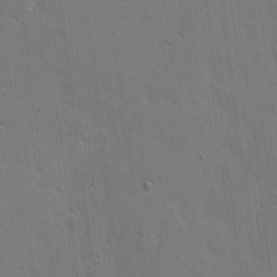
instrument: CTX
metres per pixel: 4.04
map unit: eHh
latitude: 6.2334
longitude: -67.5182
